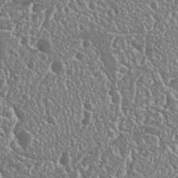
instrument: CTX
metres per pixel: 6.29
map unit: Nhu
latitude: 25.4426
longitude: -58.1011
